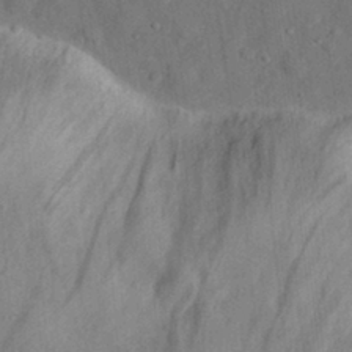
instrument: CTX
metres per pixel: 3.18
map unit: eHh
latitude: 29.2159
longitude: -76.3467
